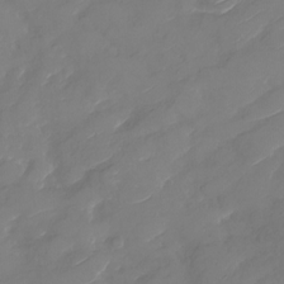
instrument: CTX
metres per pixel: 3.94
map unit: Nhu
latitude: -29.9367
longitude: -72.7058
